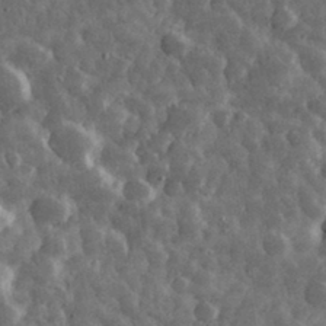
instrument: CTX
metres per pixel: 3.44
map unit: eHh
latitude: 32.4790
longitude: -69.9150
